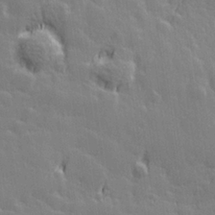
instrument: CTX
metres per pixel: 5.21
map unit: Hve
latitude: 26.6113
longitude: 144.9920
